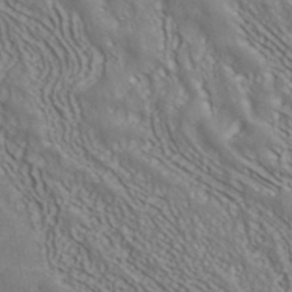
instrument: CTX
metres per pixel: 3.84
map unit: ANa
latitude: 42.3467
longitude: 35.2943
